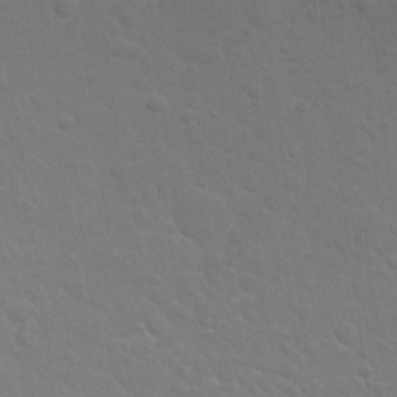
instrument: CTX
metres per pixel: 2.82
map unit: Nhu
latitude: 28.0444
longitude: -54.2333
